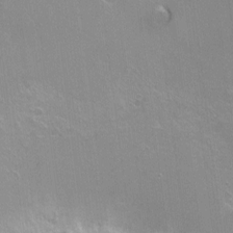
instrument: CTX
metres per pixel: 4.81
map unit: Ht
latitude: -6.3306
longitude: -36.6869
